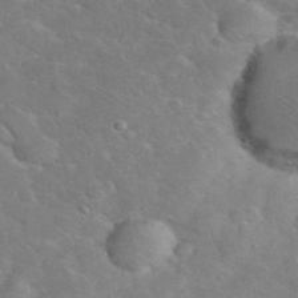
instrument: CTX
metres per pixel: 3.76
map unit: eHh
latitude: 38.1011
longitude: -65.3671
